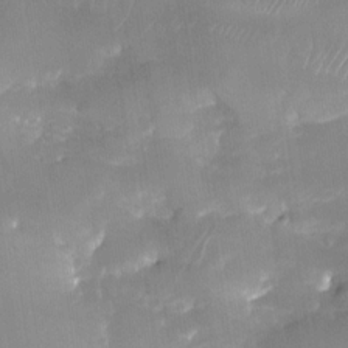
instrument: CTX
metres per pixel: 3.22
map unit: Nhu
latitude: -28.2928
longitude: -62.8380
